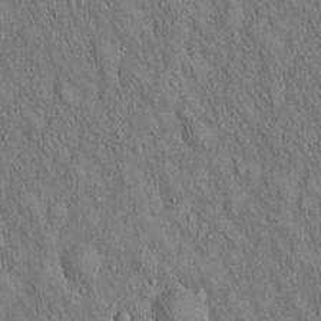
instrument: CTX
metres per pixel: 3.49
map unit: Hto
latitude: 15.8962
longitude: -58.8002
